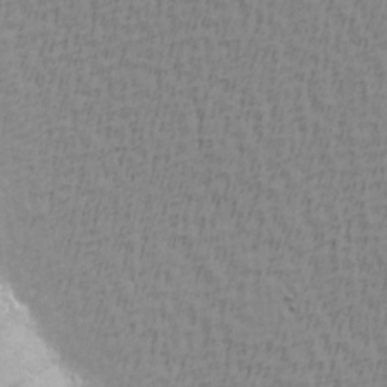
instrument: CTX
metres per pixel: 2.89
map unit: Hve
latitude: 1.8016
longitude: -125.0269
